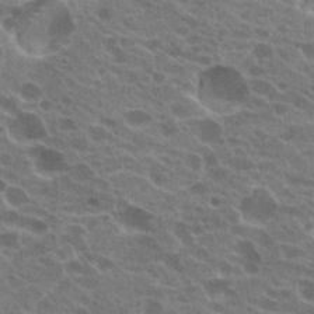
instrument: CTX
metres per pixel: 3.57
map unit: Hto
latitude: 22.8191
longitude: -38.3278
